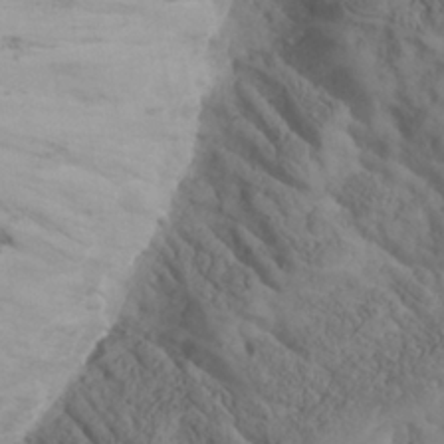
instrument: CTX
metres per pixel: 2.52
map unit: Nhe
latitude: -37.5210
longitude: 139.0109
